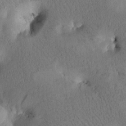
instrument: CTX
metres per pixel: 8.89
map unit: Htu
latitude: -4.4251
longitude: 172.7274
